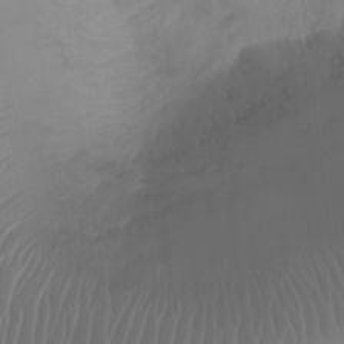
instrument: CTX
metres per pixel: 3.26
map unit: Ht
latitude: 1.9906
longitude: -21.9717
